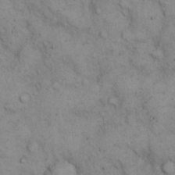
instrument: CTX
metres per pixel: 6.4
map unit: eHh
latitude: 14.9136
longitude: -63.6694
